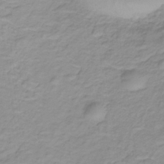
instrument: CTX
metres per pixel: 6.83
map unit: lHb
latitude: -31.8989
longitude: 65.9178
